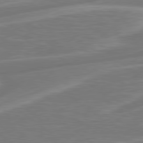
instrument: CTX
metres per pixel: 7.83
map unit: Hpe
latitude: 79.2159
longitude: -126.4034
